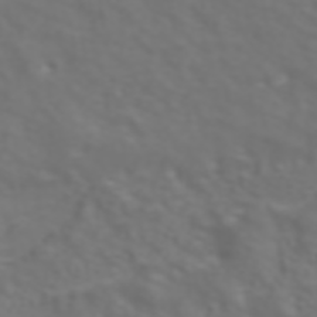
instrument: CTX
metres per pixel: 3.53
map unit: ANa
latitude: 42.6680
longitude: 34.4062
